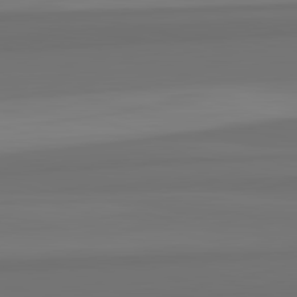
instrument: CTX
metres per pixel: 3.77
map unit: lApd
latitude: 82.8946
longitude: 165.2187
